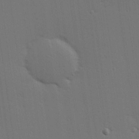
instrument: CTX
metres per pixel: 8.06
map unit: Hve
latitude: 27.2159
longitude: -91.5371
